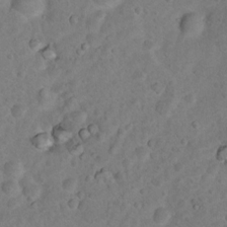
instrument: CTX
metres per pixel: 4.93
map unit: Nhu
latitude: 8.9514
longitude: -22.6679
